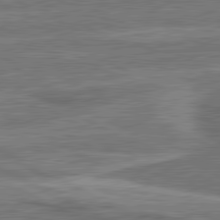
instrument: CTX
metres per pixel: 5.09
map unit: lApd
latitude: 81.3104
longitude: 141.9556
